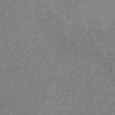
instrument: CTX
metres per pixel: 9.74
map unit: HNb
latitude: -33.1620
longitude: 56.4629
